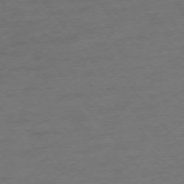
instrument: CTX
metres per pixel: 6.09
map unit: Ap
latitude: -74.8786
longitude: -70.7813
